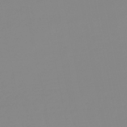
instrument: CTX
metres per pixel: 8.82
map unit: eHb
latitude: -48.6519
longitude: 84.7085
